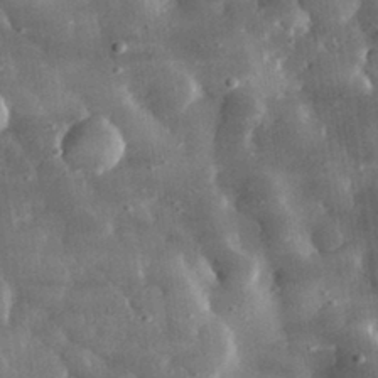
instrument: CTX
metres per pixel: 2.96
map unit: lHvf
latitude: 31.4238
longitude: -88.5924
